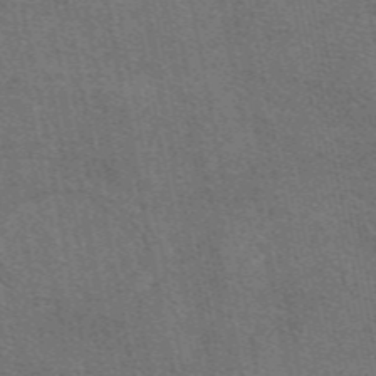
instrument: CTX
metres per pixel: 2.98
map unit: eAb
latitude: 48.3467
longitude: 114.7274
